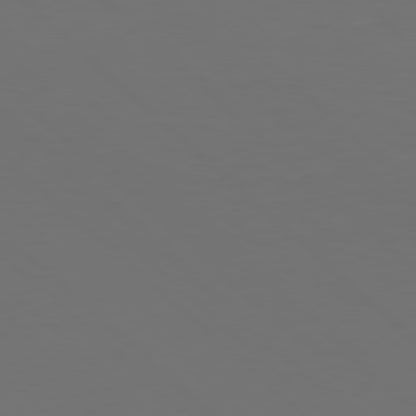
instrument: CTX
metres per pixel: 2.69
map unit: Hpe
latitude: 77.8583
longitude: -168.5357
